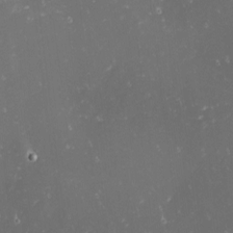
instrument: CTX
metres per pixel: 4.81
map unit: eHh
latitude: -1.7478
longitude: -81.0269
